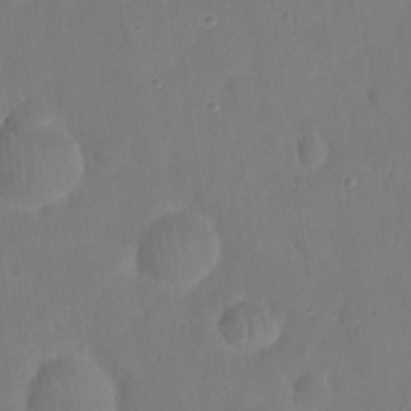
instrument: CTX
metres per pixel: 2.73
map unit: eHh
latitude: 22.0633
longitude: -62.5168
